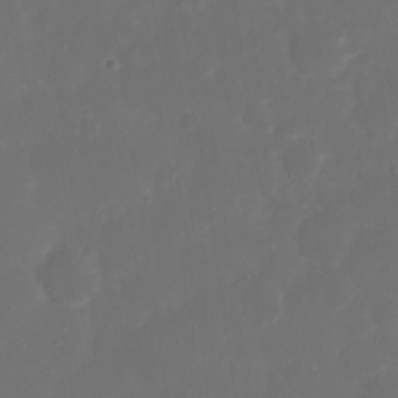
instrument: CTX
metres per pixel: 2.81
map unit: Nhu
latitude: 21.3671
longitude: -72.5735
